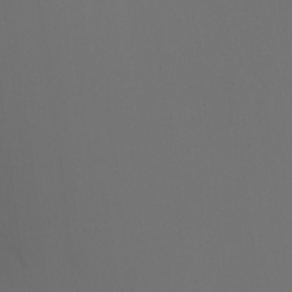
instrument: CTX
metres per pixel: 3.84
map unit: Nhu
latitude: -15.6911
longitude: -50.1388
